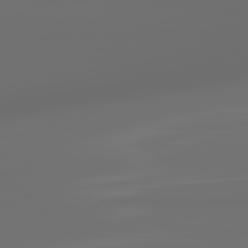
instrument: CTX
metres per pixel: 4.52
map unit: lApd
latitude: 83.5182
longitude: -128.7624
